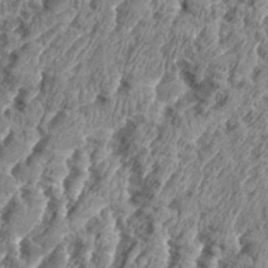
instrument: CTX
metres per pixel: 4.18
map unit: eHh
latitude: 35.0269
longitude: -136.8947
